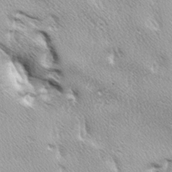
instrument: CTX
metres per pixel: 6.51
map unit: lAa
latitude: -4.1228
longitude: -125.8772
